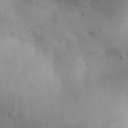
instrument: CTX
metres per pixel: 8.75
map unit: Aa
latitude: 30.4034
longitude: -145.0269
